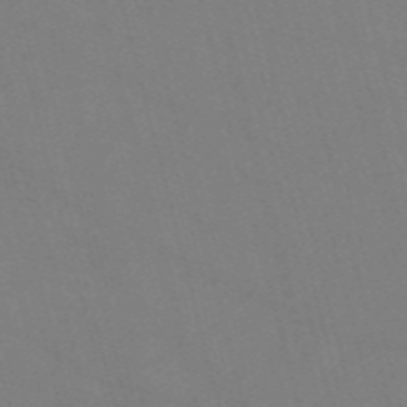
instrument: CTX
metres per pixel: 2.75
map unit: Nve
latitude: -58.2172
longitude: 61.6533
